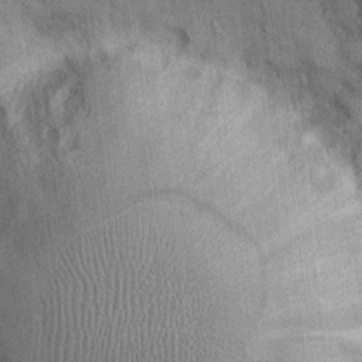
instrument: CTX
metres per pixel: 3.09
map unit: Ht
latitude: -2.0661
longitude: -13.3482
